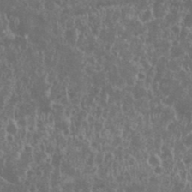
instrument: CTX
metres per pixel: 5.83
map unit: eHh
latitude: 34.0255
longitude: -62.1200
